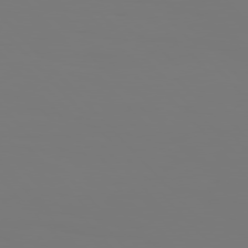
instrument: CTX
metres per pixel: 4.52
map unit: Hpe
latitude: 76.8191
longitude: -161.3104
